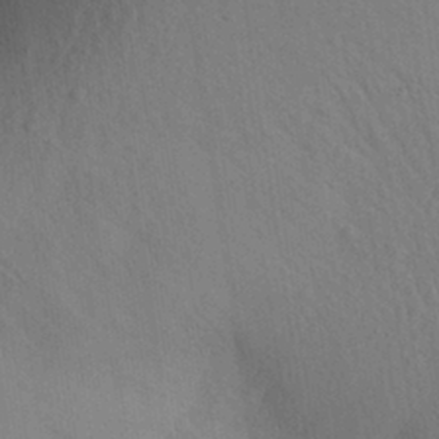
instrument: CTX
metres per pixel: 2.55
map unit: Aa
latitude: 29.7260
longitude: -145.4615
